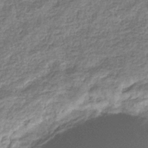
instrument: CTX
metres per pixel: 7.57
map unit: eHb
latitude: -34.6329
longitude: 77.2565
